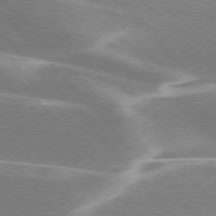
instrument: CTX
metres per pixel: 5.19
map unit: lApd
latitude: 76.2711
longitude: -63.8584
